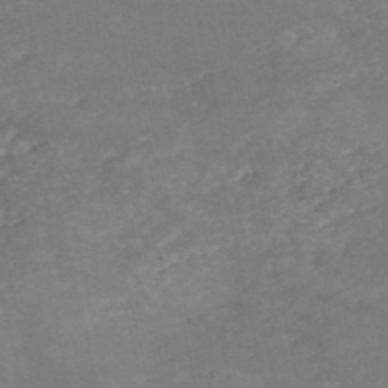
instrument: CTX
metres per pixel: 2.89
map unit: eHh
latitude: -54.8597
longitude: -90.6868
